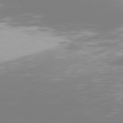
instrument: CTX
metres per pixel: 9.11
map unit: Hpe
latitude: 75.9528
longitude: -142.5735
